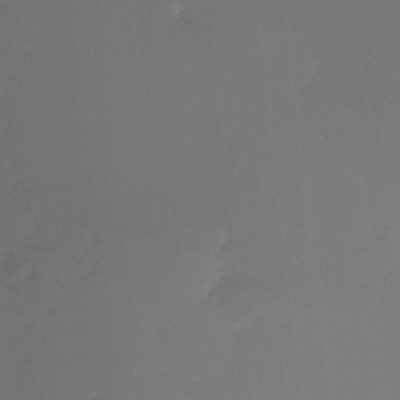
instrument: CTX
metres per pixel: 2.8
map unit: Hto
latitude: -8.2361
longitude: -50.3845
